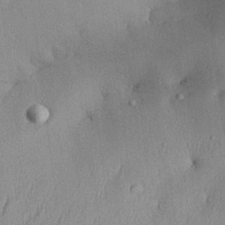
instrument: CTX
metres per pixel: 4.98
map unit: Aa
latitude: 28.1955
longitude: -136.9892
